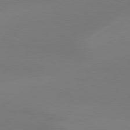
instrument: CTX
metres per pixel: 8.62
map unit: Hpe
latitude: 78.8569
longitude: -131.2726
